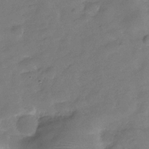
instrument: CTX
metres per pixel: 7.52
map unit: Hve
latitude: -31.4643
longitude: 92.7274
